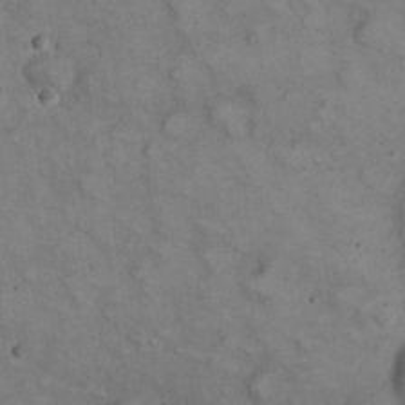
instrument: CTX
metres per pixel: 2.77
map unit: eHh
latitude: 22.9325
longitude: -60.5168
